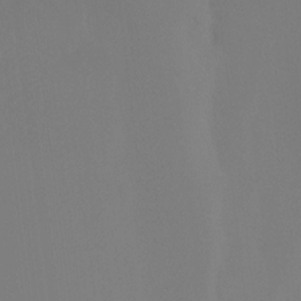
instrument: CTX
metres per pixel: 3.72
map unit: Htu
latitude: -14.5574
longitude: -48.2900
